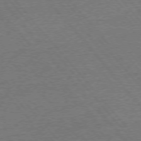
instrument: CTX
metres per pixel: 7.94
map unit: Ap
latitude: -76.5385
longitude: -96.1578
